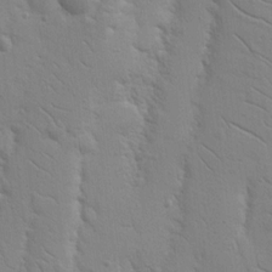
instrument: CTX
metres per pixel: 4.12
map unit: Nhu
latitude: 17.0270
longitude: -78.3468
